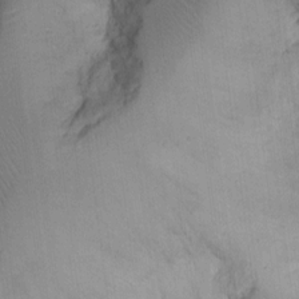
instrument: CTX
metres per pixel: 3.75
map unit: Ht
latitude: 10.4601
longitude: -74.2523
